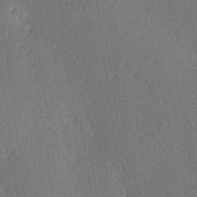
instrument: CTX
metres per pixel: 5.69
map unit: lAa
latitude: -9.4454
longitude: -127.4238
